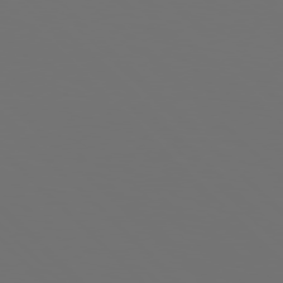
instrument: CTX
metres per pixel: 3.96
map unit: Hpe
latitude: 77.0458
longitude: -164.8002
